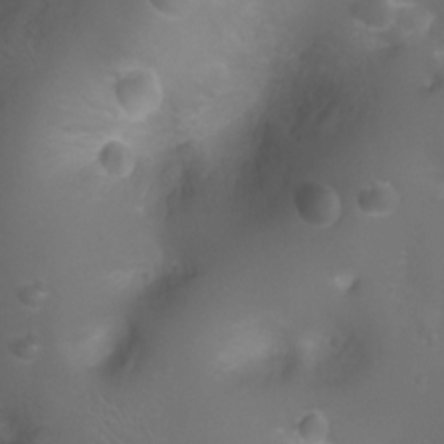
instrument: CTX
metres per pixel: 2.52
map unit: Ht
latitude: -3.1620
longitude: -18.5734
